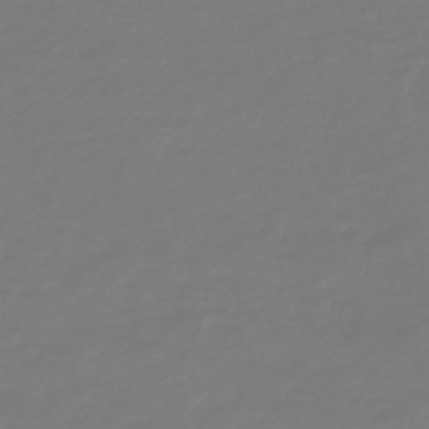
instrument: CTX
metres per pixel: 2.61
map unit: HNb
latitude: -46.5007
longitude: 54.6519
